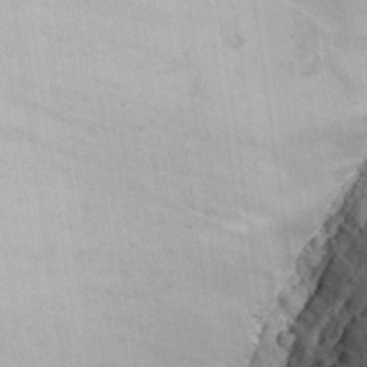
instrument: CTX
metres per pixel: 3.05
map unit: Aa
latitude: 25.4615
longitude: -131.1026
